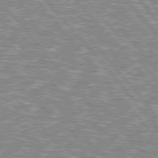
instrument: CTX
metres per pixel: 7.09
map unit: lApd
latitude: 76.2144
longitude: -80.2711
